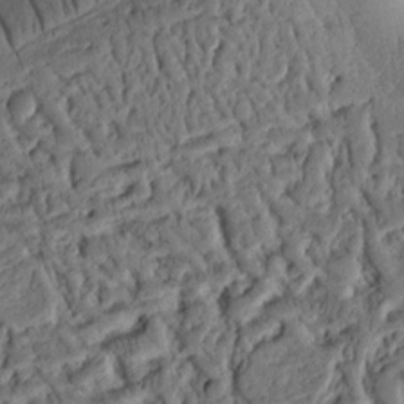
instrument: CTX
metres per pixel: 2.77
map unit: Ht
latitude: 10.1389
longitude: -75.5371
